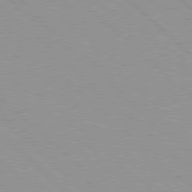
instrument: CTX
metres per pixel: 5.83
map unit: Hpe
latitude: 77.8394
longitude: -153.8395
